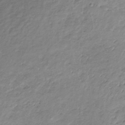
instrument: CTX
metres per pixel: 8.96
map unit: lHb
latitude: -34.2739
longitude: 67.9367
